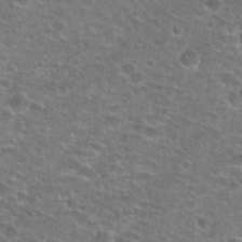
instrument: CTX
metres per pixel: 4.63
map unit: Hto
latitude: 25.7449
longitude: -49.6883
